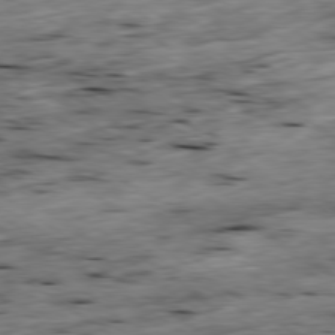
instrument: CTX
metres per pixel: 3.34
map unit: Ap
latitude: -79.5588
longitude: -89.5560
